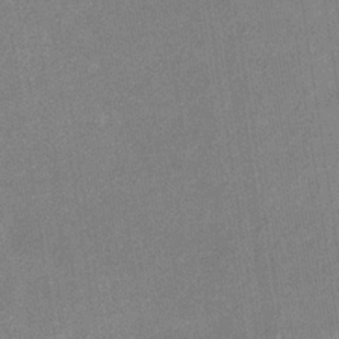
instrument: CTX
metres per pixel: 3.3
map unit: eHb
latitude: -35.2376
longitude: 73.5021
